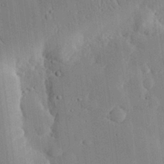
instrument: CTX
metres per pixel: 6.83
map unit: eHh
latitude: 29.3481
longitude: -80.5357
